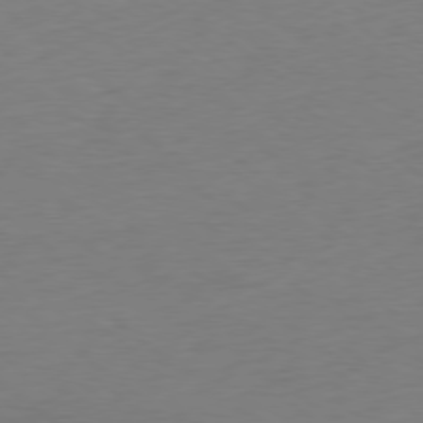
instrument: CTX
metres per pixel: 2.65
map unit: Ap
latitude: -78.8786
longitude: -68.5357
